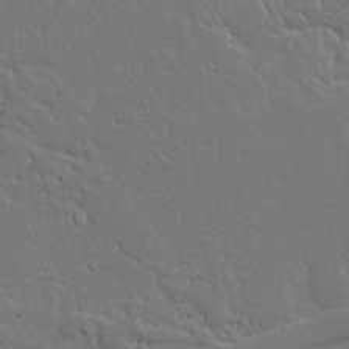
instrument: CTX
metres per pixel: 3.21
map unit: Ave
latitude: 13.7261
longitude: -131.8962
